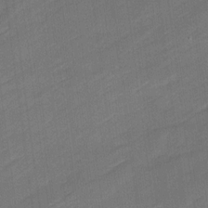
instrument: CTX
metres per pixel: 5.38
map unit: Ave
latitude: 16.7435
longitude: -136.4034
